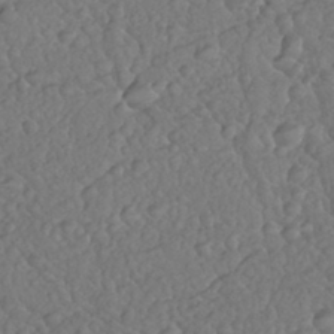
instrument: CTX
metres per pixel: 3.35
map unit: Nhu
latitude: 25.7827
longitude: -57.4804
